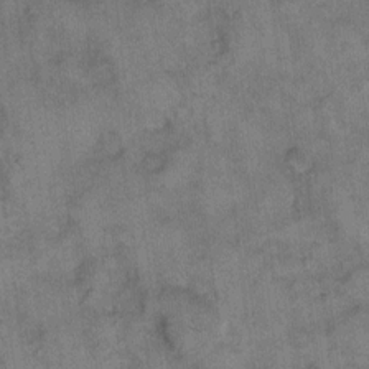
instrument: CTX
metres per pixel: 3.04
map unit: eHh
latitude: 9.8206
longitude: -63.6883
